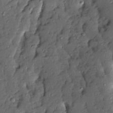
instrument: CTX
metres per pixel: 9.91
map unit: Ave
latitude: 13.7261
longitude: -134.7813
